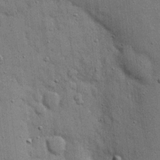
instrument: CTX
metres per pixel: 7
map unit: eHh
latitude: 19.6316
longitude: -61.2915
